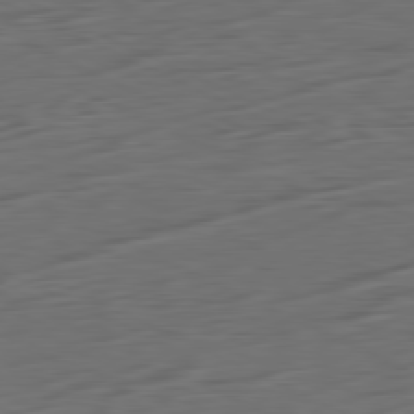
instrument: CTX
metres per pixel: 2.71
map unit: Ap
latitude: -81.6155
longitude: -62.3845
